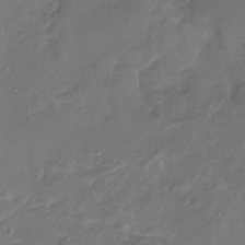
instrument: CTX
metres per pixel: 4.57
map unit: Nhu
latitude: -16.7841
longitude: -57.2348
